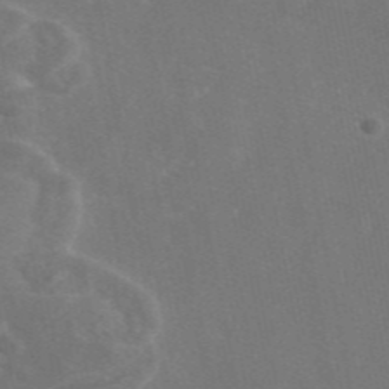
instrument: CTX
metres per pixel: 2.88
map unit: eAb
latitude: 46.3845
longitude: 116.2928
